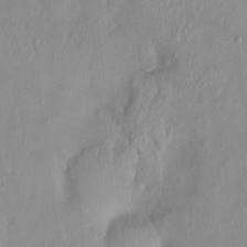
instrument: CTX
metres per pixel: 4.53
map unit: Nhu
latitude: 0.5545
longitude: -15.1593
